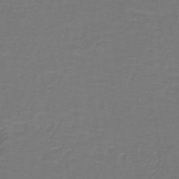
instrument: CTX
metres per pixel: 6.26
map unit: lHb
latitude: -42.8030
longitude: 57.3698
